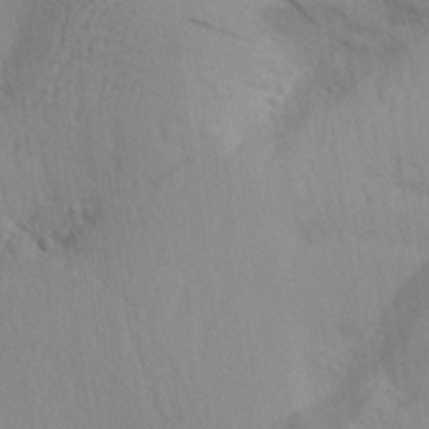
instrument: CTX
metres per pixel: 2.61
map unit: Aa
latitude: 28.8947
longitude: -132.6868
